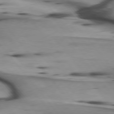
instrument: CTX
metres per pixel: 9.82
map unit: lApd
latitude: 75.8017
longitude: -65.6316
